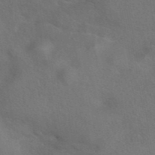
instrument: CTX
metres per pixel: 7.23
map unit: eAb
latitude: 42.1011
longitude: 108.0283
